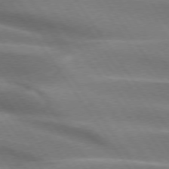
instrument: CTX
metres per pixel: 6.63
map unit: lApd
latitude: 74.5735
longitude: -63.8017
